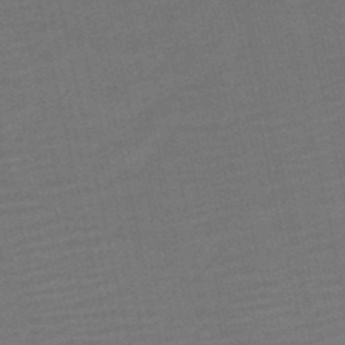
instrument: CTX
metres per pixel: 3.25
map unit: HNb
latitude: -52.2172
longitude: -48.0444
